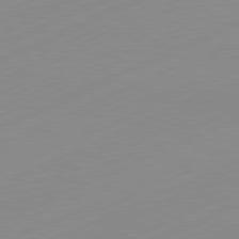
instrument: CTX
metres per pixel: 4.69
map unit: Hpe
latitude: -82.3495
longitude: 12.0283
